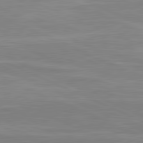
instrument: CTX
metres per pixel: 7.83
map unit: lApd
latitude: 81.5182
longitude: -170.3089
